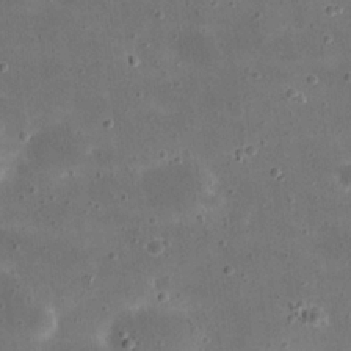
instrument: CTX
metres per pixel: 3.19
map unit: eHh
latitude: 21.3860
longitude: -65.9150
